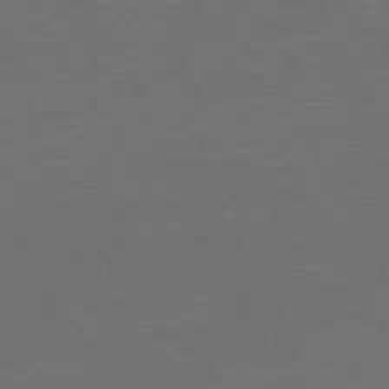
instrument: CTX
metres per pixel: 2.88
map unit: Hpe
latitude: 72.4601
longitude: -126.3090
